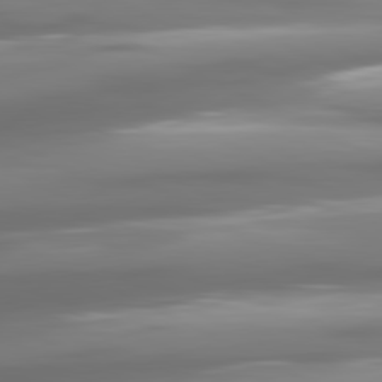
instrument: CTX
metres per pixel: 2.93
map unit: lApd
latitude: 81.0458
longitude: -139.0080
